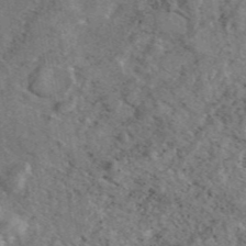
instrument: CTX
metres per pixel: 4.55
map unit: eAb
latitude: 45.7449
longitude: 113.3699
